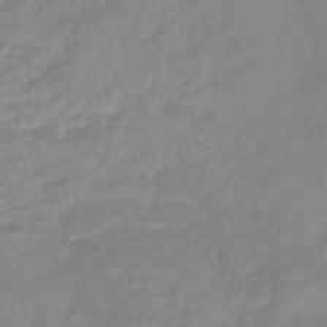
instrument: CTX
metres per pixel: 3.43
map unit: eHb
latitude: -44.9353
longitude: 81.3132
